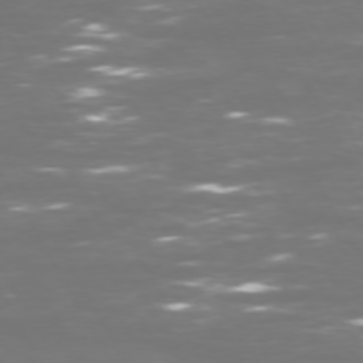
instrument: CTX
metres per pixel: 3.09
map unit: Hpe
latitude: 72.5735
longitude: -125.9906
